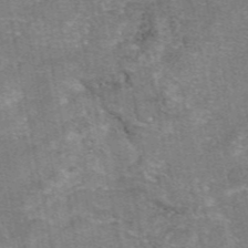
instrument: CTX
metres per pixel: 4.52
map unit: eAb
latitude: 47.3671
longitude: 103.7100
